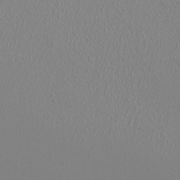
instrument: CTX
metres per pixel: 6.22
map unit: HNhu
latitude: -0.7653
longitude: 0.2740
